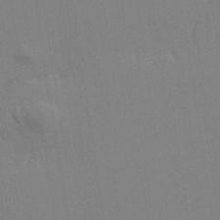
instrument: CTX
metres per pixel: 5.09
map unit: eHh
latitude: 33.8583
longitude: -132.4601
